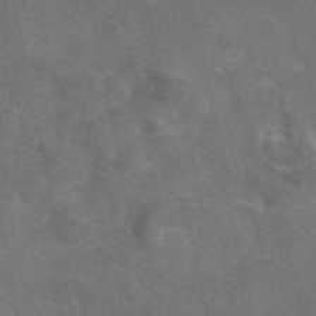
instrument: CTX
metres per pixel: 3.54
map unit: eAb
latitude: 47.2915
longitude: 115.8611
